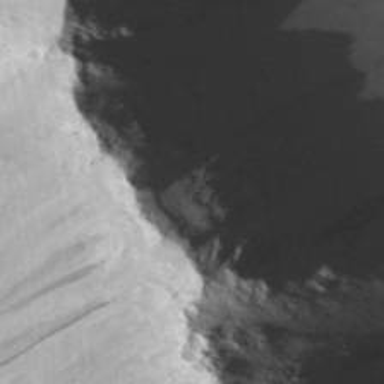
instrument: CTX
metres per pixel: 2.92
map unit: Aa
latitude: 27.1403
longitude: -142.4979
